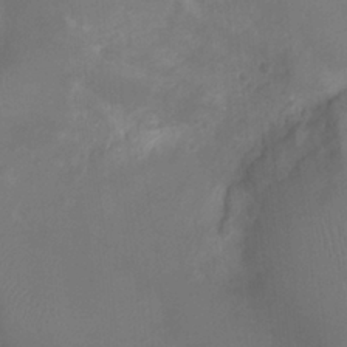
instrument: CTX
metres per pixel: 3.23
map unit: Ht
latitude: -4.4440
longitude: -18.1577
